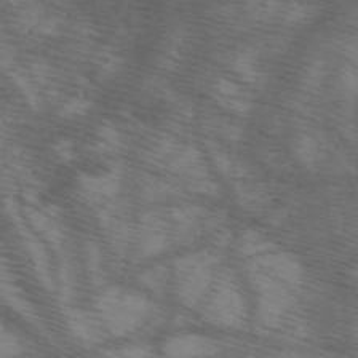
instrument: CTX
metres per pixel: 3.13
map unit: HNb
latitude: -48.6519
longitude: -40.5545
